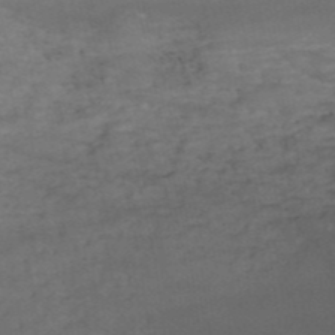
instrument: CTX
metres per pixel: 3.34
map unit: HNb
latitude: -51.7100
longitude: -39.9150
